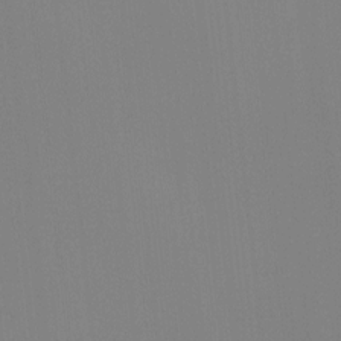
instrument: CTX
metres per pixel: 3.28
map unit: Ave
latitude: 2.8002
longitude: -112.7813
